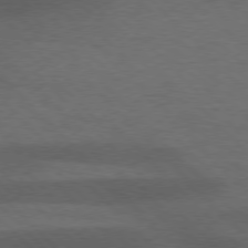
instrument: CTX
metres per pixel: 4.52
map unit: lApd
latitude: 76.7057
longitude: -60.1200
